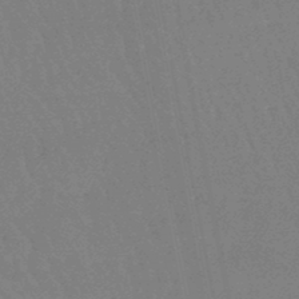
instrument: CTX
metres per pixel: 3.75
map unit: eHb
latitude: -46.2928
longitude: 80.3118
